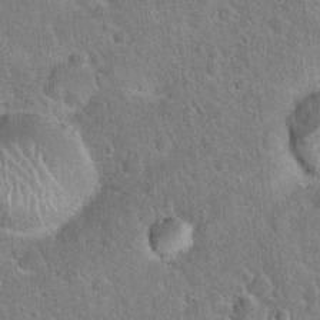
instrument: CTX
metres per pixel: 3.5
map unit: Hto
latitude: 21.3860
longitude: -51.0080
